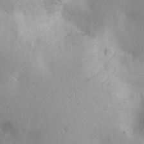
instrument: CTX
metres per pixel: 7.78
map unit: lAa
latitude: 20.2334
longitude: -138.2900
